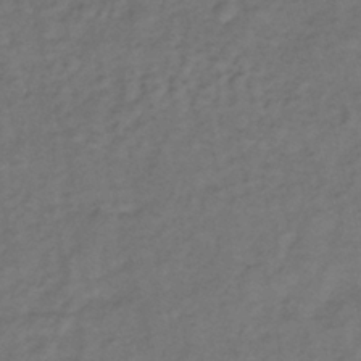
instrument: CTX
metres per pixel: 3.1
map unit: lHb
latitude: -35.0108
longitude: 69.0486
